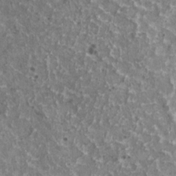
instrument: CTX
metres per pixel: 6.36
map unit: HNhu
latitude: 2.6868
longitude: 5.2754
